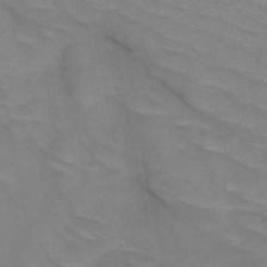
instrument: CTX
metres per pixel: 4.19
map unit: HNb
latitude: -48.6519
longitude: -50.1011
